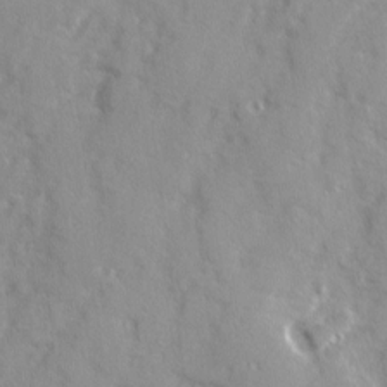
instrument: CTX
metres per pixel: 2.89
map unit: Ave
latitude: 12.7435
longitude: -101.7450
